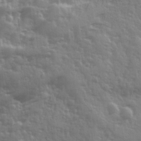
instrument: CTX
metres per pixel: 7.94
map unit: Ave
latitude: 12.4412
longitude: -103.5371
